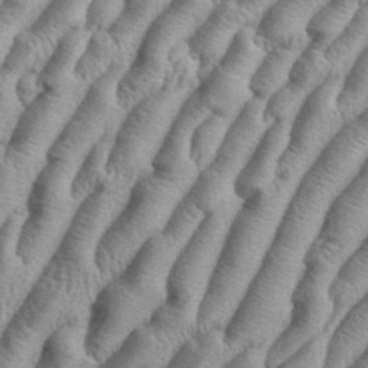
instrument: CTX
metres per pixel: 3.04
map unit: eHh
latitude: 37.5938
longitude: -136.9514
